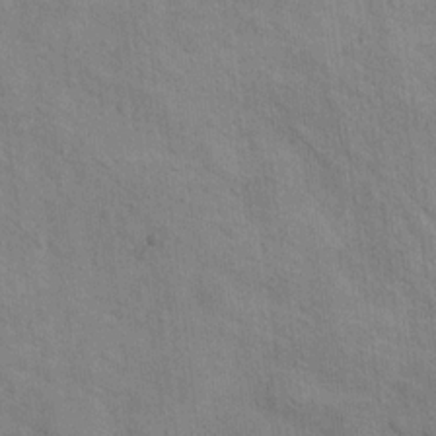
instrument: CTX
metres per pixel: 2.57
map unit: Hto
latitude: 14.6680
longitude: -37.9528
